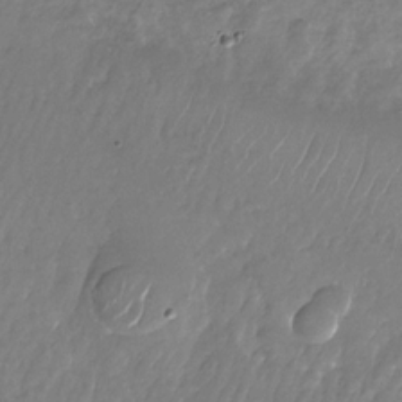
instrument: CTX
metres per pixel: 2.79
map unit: Nhu
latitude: -28.0850
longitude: -70.9702
